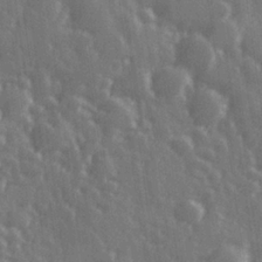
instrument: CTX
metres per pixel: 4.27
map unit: Hve
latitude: 27.5749
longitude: 146.6329
